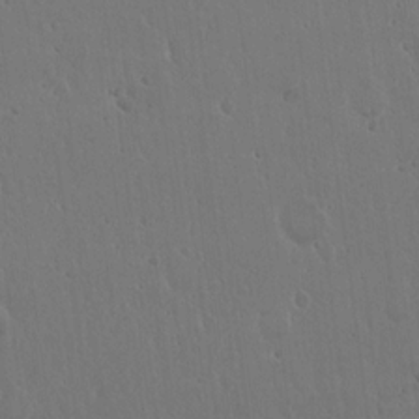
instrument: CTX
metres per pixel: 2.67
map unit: Hto
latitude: 18.2522
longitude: -59.8583
